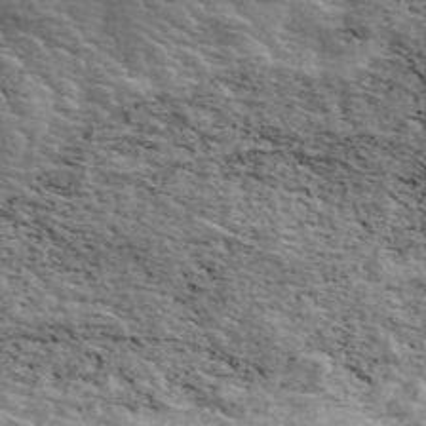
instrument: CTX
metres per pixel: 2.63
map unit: ANa
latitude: 44.2333
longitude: 46.9352
